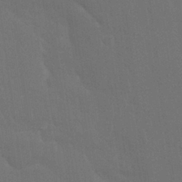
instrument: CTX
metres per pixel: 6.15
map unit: Nhu
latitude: 28.7435
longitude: -64.3278
